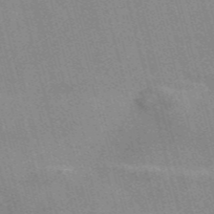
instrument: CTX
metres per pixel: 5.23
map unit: Nve
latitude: -57.6533
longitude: 62.6707
